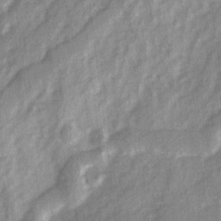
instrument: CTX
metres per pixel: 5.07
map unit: Ave
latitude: 2.2333
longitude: -110.4412
